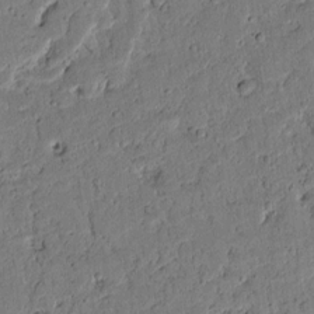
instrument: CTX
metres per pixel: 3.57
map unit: lAvf
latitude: 5.0080
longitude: 168.4251
